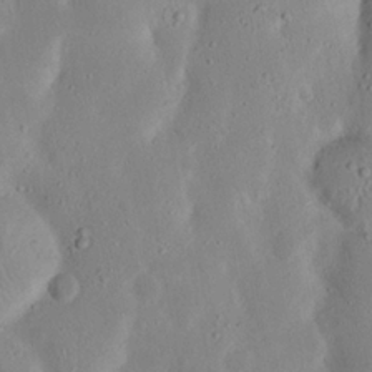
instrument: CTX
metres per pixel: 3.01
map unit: Nhu
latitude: 23.4048
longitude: -72.7813
